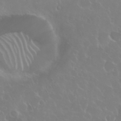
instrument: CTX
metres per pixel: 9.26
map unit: Nhu
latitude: 28.3467
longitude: -61.6883
